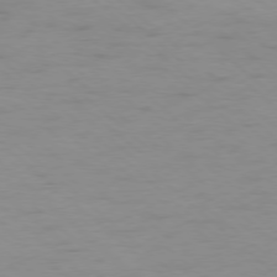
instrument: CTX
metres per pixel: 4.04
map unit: Hpe
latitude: -78.3495
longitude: -20.5924
